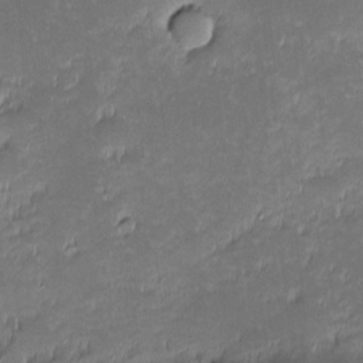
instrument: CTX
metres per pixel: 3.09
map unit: eHh
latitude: -2.3306
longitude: -85.7639
